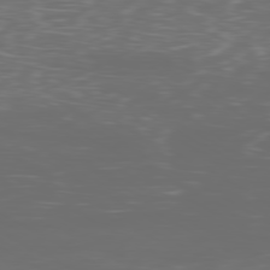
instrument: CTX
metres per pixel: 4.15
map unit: Ap
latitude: -79.6910
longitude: -74.1389
